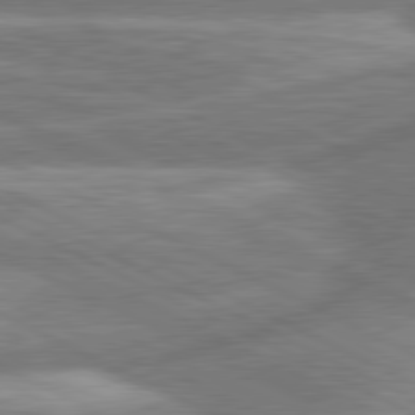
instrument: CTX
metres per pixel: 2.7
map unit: lApd
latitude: 80.8758
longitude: -167.6693
